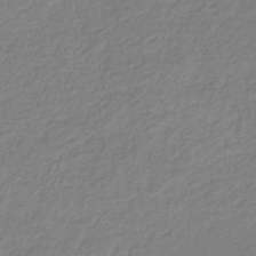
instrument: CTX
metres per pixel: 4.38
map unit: eHb
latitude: -30.4440
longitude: 64.1228
